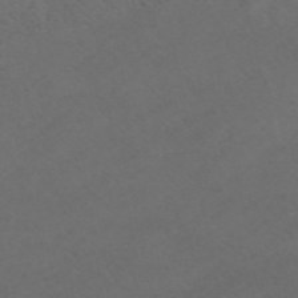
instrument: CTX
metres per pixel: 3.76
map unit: ANa
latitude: 50.9702
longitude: -71.1214
